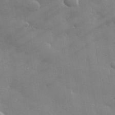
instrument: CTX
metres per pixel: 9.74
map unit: lHvf
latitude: 31.4427
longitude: -93.3292
